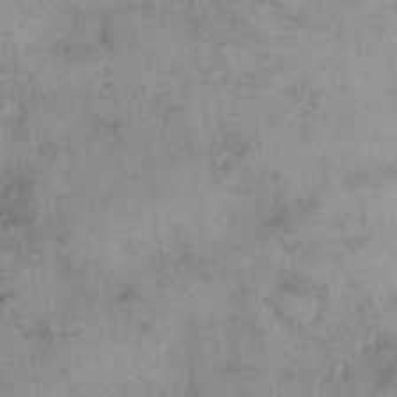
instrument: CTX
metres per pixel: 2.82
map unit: eHh
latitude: 13.7639
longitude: -62.9703
